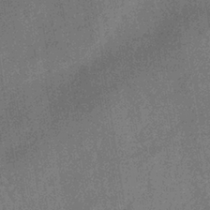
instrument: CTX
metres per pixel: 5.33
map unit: eHb
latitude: -35.7100
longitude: 80.9542
